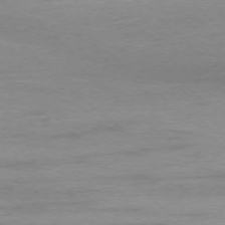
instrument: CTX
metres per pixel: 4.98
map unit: Ap
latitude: -75.9367
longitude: -77.4615
